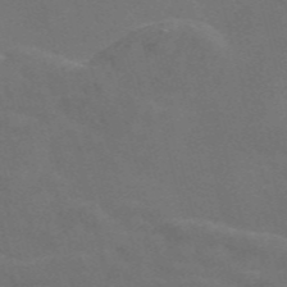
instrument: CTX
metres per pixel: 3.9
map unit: Nve
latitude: -58.1038
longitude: 56.7841
